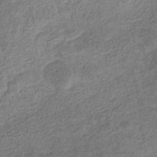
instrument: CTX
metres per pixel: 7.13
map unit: eHb
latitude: -35.1053
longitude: 78.1039
